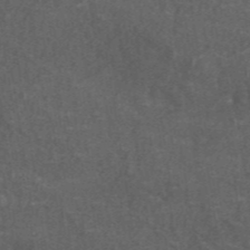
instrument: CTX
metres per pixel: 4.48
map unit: ANa
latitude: 46.1200
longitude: 27.2187
